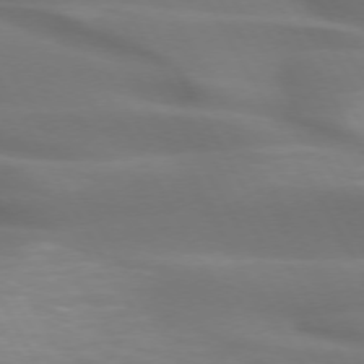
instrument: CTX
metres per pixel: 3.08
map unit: lApd
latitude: 72.6113
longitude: -49.5371
